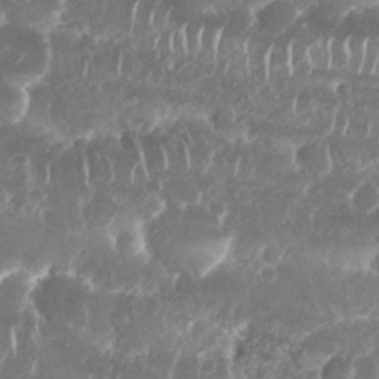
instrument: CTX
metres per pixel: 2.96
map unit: Nhu
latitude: 25.6504
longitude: -61.1214
